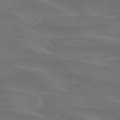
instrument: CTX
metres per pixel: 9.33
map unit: lApd
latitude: 74.5735
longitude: -62.1578
